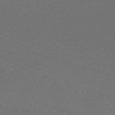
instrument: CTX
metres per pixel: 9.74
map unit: lHb
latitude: -48.6330
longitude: 64.1606
